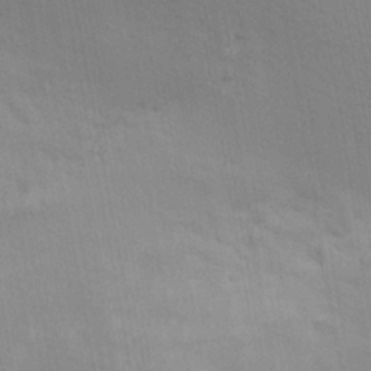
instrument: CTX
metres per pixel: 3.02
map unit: Hve
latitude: 13.2348
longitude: -91.7261
